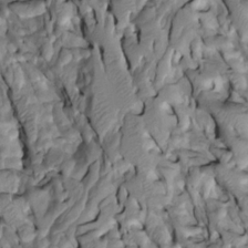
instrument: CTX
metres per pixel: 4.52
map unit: Htu
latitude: -3.4643
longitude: 149.9556
